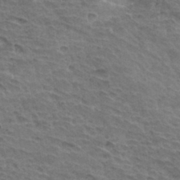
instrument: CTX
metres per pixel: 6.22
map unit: Hto
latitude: 34.7813
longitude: -43.9528
